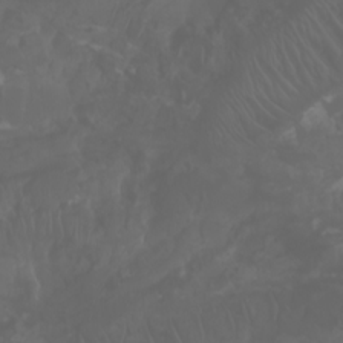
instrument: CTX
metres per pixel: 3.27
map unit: Nhu
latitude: -6.9352
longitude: -85.9150
